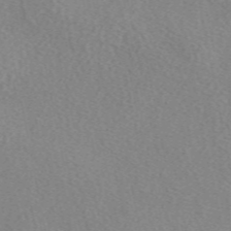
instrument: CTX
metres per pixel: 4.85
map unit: eAb
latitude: 49.3671
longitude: 107.6722
